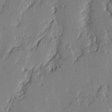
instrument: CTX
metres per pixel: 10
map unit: lAvf
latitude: -2.4440
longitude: -107.9717
